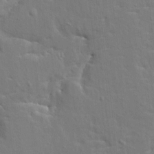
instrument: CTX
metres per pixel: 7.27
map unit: HNhu
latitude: 4.0633
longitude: 3.9556
